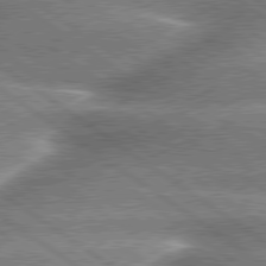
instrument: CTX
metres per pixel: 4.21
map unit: lApd
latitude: 79.6505
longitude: -135.6883
